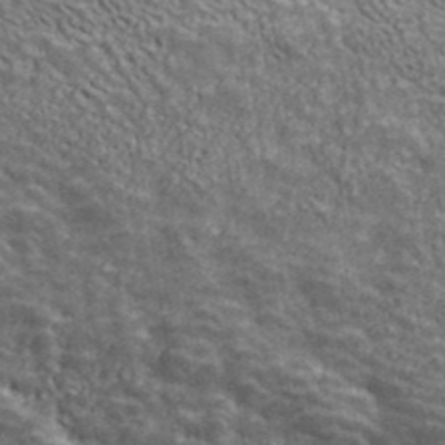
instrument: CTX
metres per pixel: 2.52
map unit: ANa
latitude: 41.2914
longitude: 26.9730
